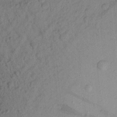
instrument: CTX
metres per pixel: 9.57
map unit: Aa
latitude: 20.9892
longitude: -147.4994
